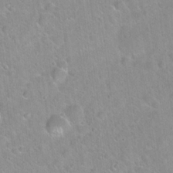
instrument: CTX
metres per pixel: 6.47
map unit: Hto
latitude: 21.1970
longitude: -52.5546
